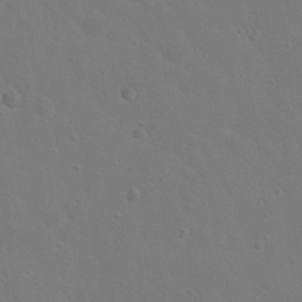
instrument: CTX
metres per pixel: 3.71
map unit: Nhu
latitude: 17.7261
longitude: -30.3279
